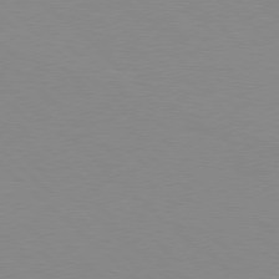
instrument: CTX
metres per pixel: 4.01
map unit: Hpe
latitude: 78.1011
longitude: -161.1970
